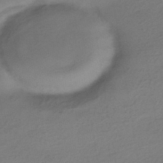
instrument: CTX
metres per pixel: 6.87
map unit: HNhu
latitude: -41.8044
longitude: 95.8233
